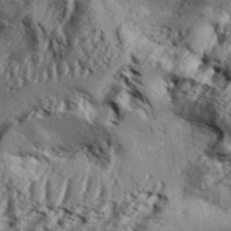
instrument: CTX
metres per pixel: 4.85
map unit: Aa
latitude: 33.1025
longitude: -136.6869
